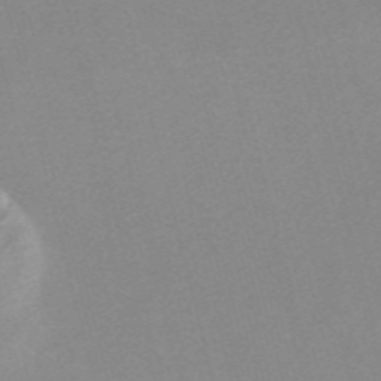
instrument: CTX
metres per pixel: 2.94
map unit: Nve
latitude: -57.7666
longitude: 58.9352
